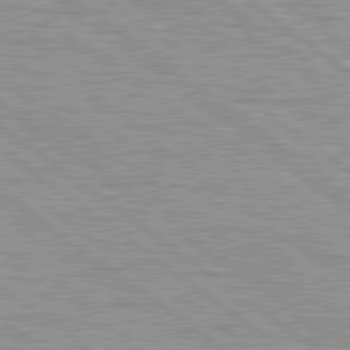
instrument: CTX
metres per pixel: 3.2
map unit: lApd
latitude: 79.6316
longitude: -140.5167
